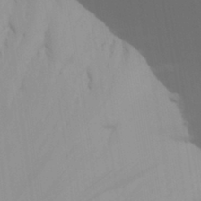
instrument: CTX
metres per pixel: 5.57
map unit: Aa
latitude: 29.0647
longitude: -132.1578
